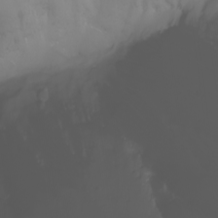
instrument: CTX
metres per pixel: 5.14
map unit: Nhu
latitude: -8.7841
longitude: -80.5546
